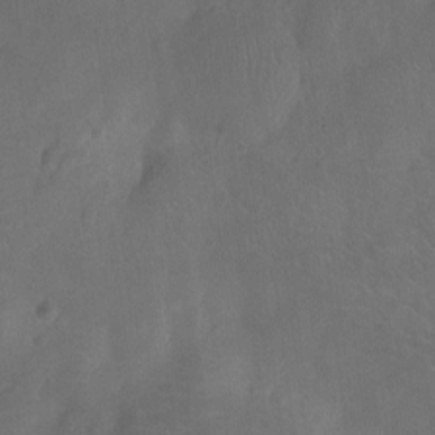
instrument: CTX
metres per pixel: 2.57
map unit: Ht
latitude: -10.0094
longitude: -22.2900
